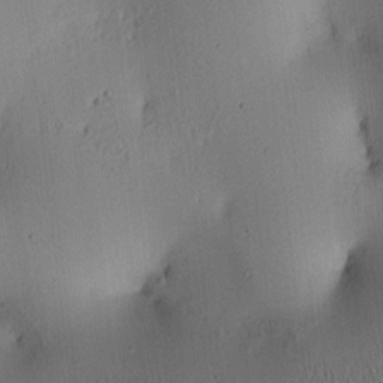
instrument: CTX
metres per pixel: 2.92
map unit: lAa
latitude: 5.9717
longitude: -113.8961
